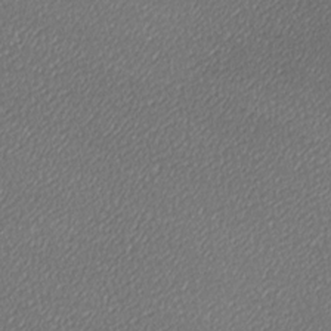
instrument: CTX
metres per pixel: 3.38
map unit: lAa
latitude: -10.5574
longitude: -127.1214
